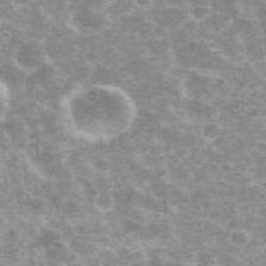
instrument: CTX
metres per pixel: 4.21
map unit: eHh
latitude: 35.9150
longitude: -59.6505
